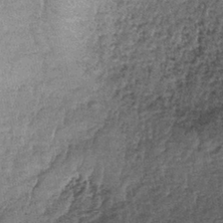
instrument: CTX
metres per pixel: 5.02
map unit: lHb
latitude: -39.0864
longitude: 67.8612
